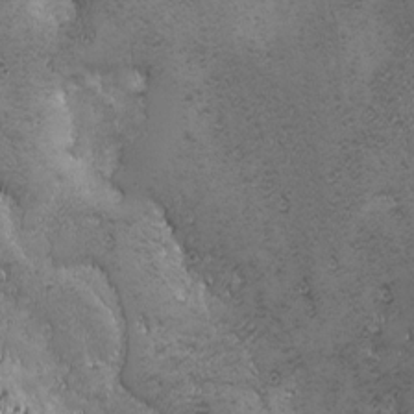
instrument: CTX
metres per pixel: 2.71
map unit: Ave
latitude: -7.2565
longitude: -121.1970
